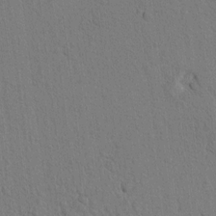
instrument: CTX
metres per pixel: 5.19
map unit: lAvf
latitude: 8.1767
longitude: 165.5777
